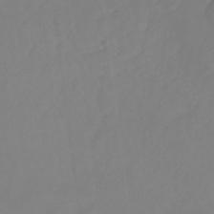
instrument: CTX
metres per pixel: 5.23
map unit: lHb
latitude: -30.8975
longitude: 64.6519
